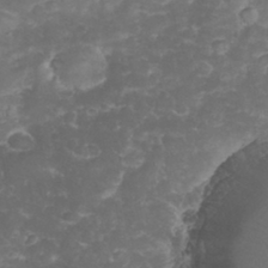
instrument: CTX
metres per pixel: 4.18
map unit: eHh
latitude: 32.9514
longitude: -62.8191
